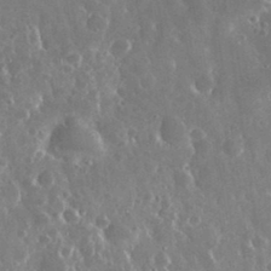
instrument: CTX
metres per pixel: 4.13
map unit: eHh
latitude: 34.3278
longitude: -57.6127
